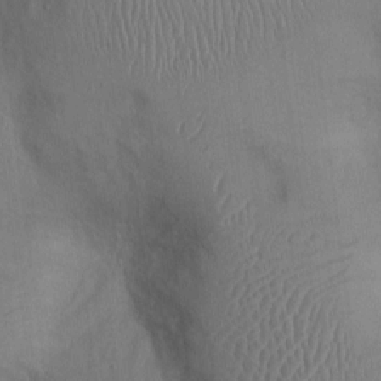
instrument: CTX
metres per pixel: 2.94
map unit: Ht
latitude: 0.4601
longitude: -13.2159
